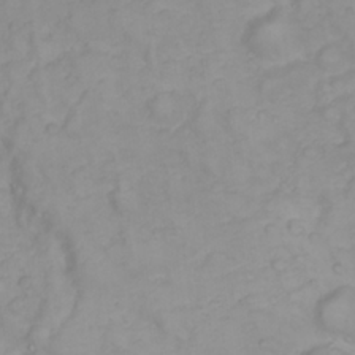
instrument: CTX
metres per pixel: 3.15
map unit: Nhu
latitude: 23.3859
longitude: -60.9324
